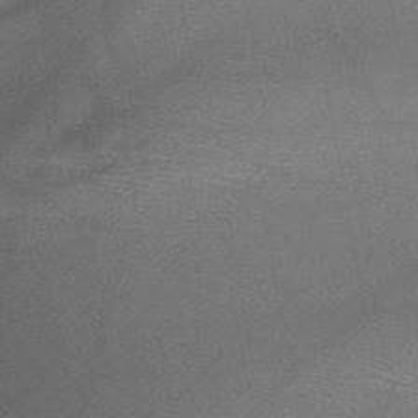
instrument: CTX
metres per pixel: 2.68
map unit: HNb
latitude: -47.1620
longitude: -39.8583
